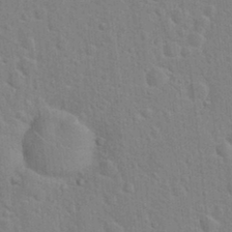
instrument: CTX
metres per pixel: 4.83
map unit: Hto
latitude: 21.9339
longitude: -47.2537
